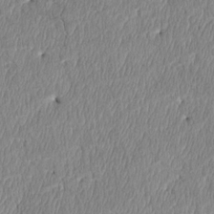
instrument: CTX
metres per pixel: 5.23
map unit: Htu
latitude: 4.1011
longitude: 151.0864
